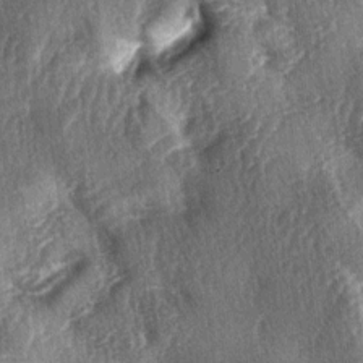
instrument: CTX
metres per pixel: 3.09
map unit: lAa
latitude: -4.8219
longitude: -126.4790
